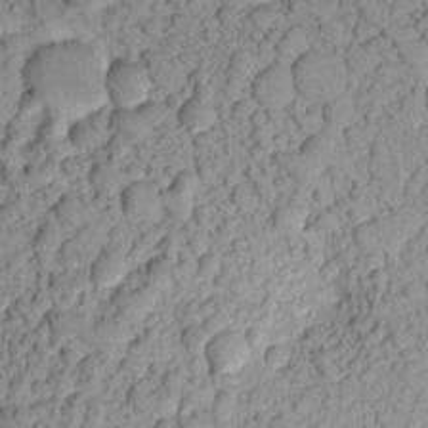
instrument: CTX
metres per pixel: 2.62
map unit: Aa
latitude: 17.9150
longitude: -146.9892
